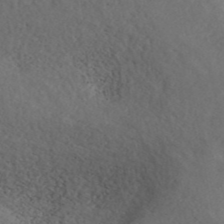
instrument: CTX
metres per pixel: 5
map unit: ANa
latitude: 42.9325
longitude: 28.8786
